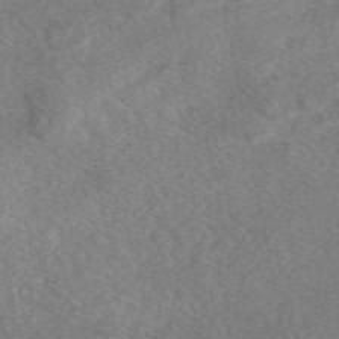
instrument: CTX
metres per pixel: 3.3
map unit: eAb
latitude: 48.2334
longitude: 117.1809
